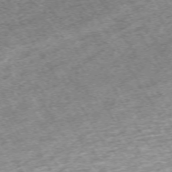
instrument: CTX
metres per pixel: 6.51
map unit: Hpe
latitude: -71.2187
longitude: 14.0661
